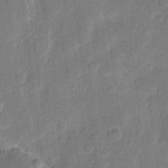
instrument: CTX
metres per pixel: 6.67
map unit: eHh
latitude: 10.5735
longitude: -65.7639
